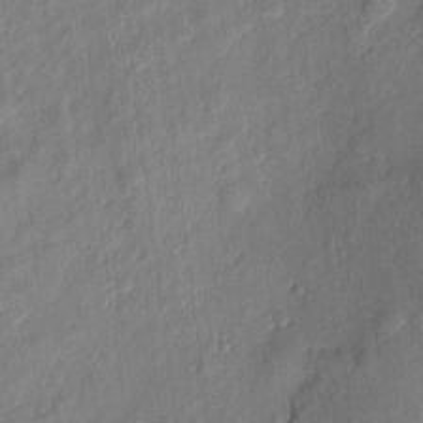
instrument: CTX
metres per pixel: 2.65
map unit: eHh
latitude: 5.6127
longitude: -73.1970
